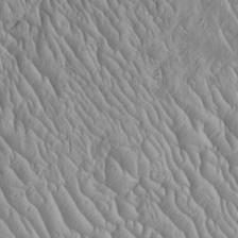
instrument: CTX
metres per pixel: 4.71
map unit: Htu
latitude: -5.4076
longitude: 156.1228
